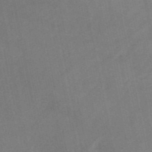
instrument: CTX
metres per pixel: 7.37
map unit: HNb
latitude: -52.9919
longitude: -49.7261
